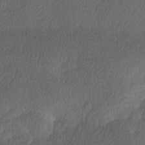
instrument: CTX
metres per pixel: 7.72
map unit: Ave
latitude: 9.0270
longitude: -106.5924
